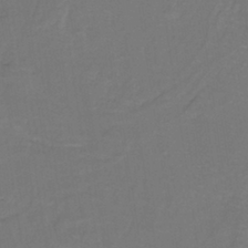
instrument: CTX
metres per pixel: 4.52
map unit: lHb
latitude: -38.4062
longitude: 57.8044
